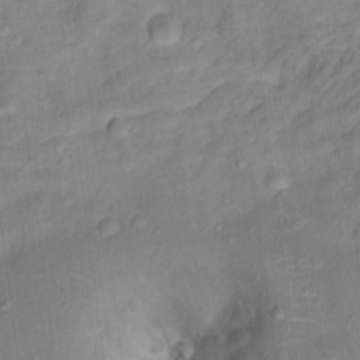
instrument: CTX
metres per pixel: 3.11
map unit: Ht
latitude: 13.2159
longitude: -40.0444
